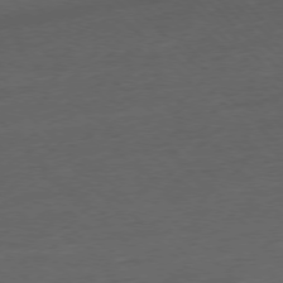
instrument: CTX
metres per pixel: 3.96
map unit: Hpe
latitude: -76.8786
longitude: -13.9339
